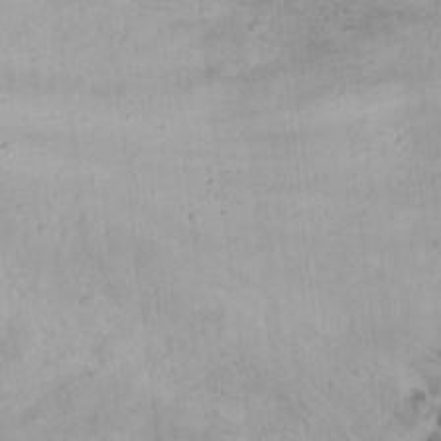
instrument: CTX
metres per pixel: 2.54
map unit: Nhu
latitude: 19.4426
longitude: -73.1970
